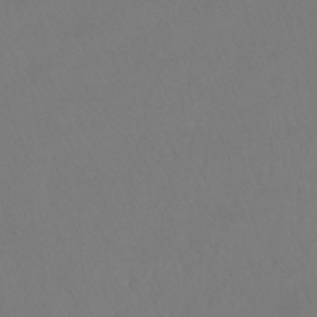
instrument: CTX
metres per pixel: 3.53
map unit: lHb
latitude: -41.5966
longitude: 65.3321
